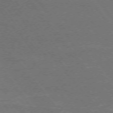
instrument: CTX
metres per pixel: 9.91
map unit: Ap
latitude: -75.9556
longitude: -75.0647
